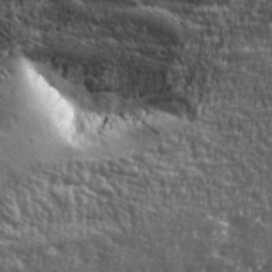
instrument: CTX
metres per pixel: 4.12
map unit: lHvf
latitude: 40.4034
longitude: -87.0269
